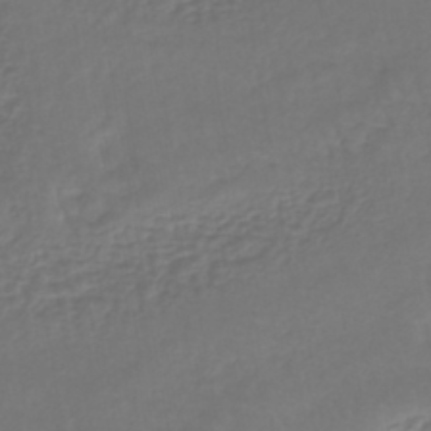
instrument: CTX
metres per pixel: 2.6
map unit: lHb
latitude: -42.4628
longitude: 66.1039
